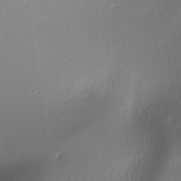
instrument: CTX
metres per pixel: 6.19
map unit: lAa
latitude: -5.8044
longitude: -123.5938
